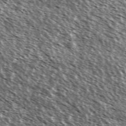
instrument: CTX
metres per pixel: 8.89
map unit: Ave
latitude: 37.2537
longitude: -112.1011
